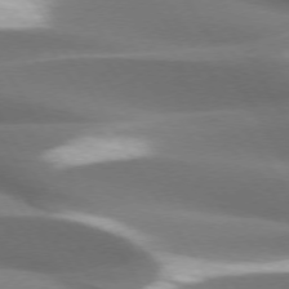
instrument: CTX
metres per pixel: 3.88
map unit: lApd
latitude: 73.7450
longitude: -51.6505
